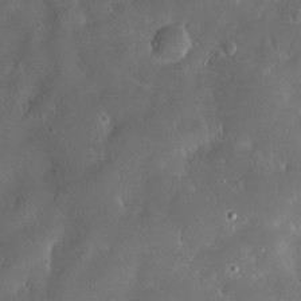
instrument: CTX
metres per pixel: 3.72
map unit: Hve
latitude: -11.5777
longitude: 175.1053
